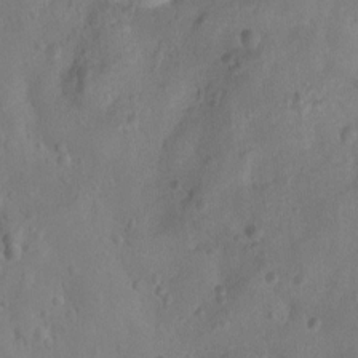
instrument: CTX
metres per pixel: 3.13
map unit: Ht
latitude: -10.1984
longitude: -22.5924
